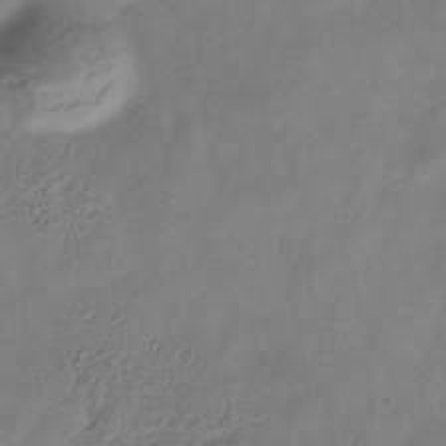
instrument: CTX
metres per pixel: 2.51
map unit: Hve
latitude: -34.6707
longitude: 89.5399
